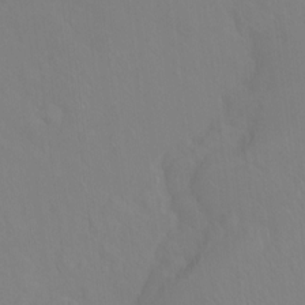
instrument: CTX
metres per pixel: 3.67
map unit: Ht
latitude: -14.5763
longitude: -44.4790
